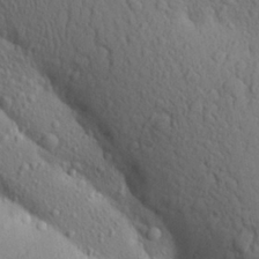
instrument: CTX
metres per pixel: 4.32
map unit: Aa
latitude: 27.5371
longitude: -148.7624
